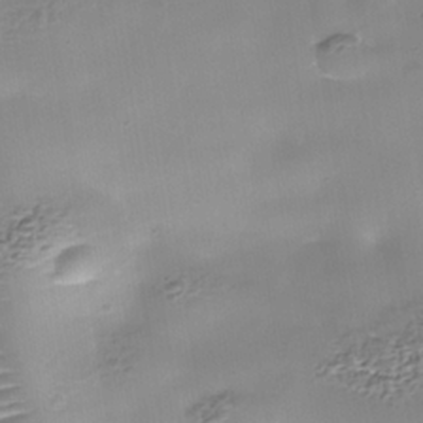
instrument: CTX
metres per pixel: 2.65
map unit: Nhe
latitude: -36.6518
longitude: -89.9528
